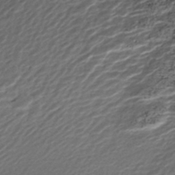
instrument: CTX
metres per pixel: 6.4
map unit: ANa
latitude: -44.9164
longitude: 105.9367
